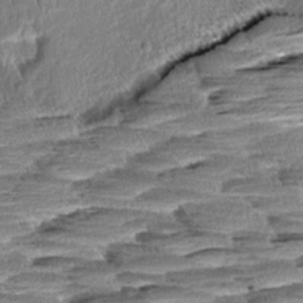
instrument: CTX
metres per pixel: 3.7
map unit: Aa
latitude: 8.5924
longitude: -133.0270
